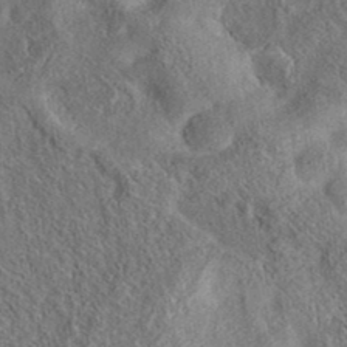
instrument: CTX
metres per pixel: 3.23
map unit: eAb
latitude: 37.0270
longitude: 112.1984
